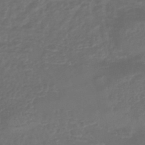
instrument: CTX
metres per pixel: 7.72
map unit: lHb
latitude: -43.7666
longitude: 81.3321
